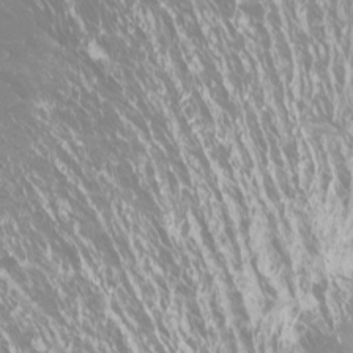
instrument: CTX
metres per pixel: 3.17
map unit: Htu
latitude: -11.4454
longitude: -72.4979
